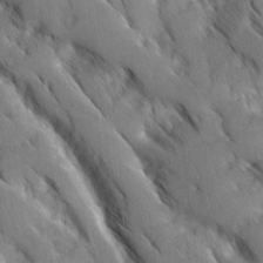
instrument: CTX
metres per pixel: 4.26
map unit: Ave
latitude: 8.9892
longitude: -104.0633
